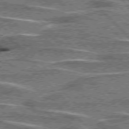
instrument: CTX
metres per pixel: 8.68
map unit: lApd
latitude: 76.3656
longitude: -82.0822
